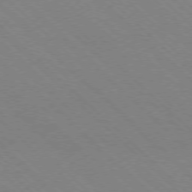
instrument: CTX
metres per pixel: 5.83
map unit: Ap
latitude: -77.5966
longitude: -66.0822
